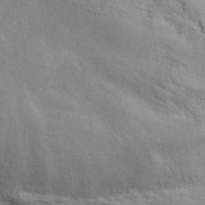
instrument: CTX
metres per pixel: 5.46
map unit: ANa
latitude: 41.0836
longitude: 51.6154
